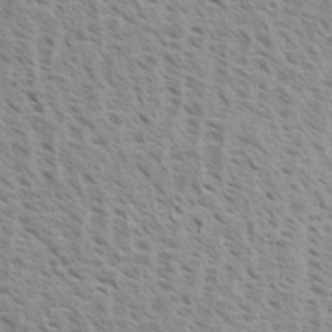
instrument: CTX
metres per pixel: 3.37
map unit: eHh
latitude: 33.7072
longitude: -140.5923
